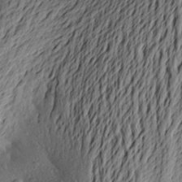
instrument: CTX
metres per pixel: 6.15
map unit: Aa
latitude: 22.4601
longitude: -149.8961
